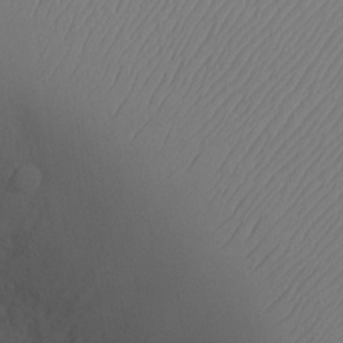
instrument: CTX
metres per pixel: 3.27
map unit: Hve
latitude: -11.5588
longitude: 173.8233
